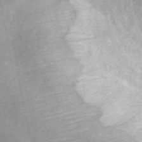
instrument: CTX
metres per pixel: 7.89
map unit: ANa
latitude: 45.1025
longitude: 28.2551
